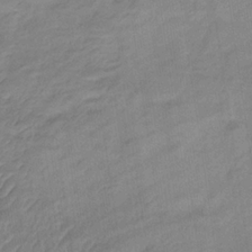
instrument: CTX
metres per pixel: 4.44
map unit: lHb
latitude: -33.7100
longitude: 71.5966
